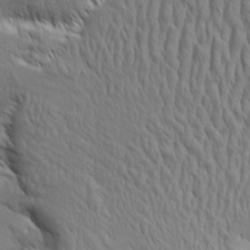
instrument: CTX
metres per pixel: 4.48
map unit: Aa
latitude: 7.1781
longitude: -130.1011
